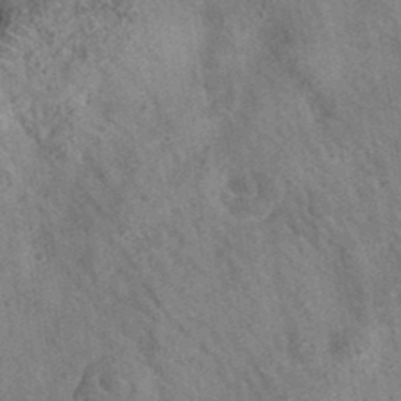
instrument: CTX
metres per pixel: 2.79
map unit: eAb
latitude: 35.6127
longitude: 110.8597
